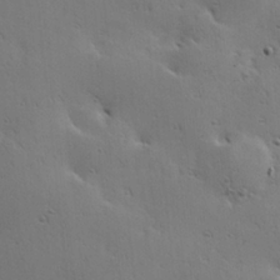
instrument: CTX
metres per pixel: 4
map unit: Hve
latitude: 23.6694
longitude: -96.4979
